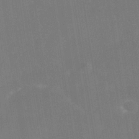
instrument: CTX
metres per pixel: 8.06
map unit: Nhe
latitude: -38.1795
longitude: -119.0080
